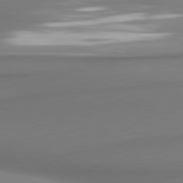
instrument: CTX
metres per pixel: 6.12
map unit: lApd
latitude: 80.8947
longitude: 177.7478
